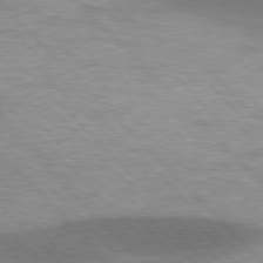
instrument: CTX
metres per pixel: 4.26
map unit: lApd
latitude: 77.2915
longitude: -50.6679
